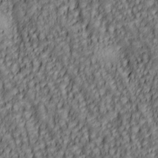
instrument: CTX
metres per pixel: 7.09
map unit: lAa
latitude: 5.8016
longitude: -116.6113
